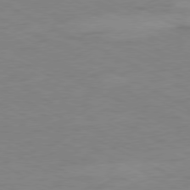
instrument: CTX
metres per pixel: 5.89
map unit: Ap
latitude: -78.0661
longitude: -73.9528
